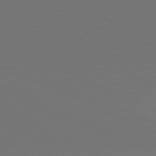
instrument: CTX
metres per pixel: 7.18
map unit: lApd
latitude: 81.3293
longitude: 147.5777
